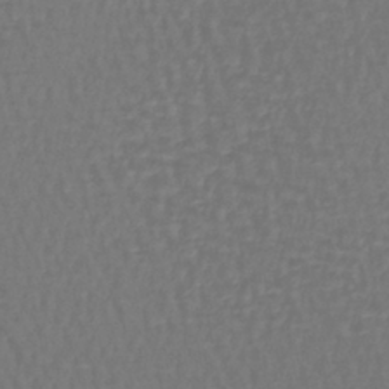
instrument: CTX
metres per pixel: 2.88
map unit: lHb
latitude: -42.8785
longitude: 65.1809
